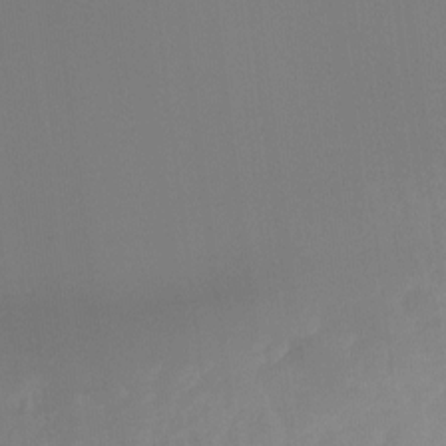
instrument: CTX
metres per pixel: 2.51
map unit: Hto
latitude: -8.1606
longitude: -51.0269
